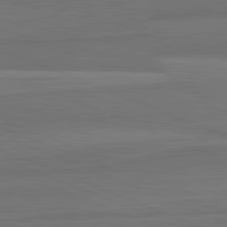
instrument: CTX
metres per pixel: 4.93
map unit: lApd
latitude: 82.1766
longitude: 168.9163
